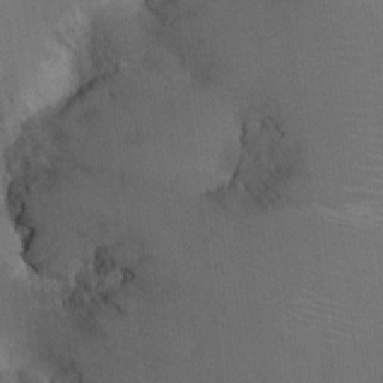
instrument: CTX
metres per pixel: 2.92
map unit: Ht
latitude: -1.5022
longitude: -17.3482
